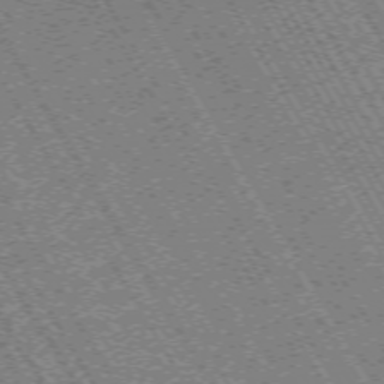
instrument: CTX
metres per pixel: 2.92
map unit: Hpe
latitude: -70.7463
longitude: 10.8030
